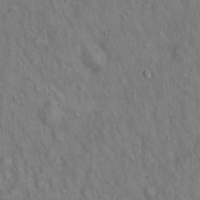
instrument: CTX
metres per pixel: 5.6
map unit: Hto
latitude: 14.5168
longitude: -59.4615
